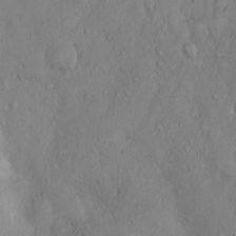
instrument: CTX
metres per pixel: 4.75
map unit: Hto
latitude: 10.1011
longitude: -57.5938
